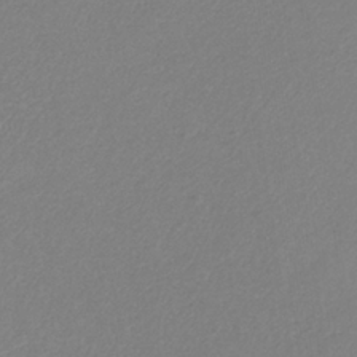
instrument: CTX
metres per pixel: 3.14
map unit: HNb
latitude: -33.1054
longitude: 55.0864
